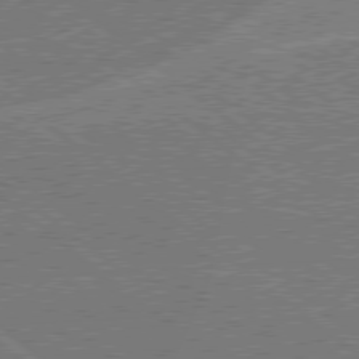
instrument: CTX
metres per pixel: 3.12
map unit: Hpe
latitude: 78.4412
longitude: -160.8947
